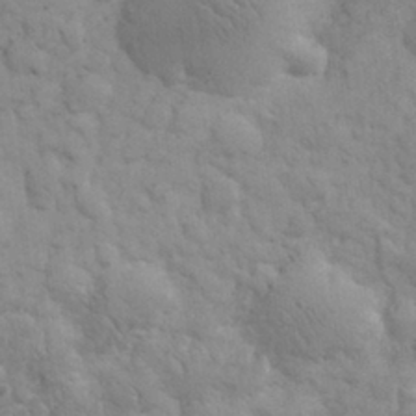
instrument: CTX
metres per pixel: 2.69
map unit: eHh
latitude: 31.7072
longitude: -67.4615
